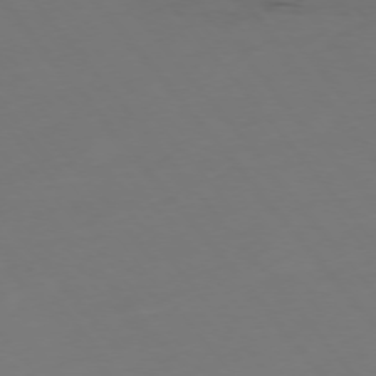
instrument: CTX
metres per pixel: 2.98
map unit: Hpe
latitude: -76.0472
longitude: -10.4790
